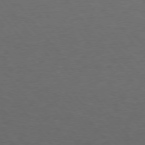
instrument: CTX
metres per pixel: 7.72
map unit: Hpe
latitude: 74.9325
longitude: -131.7828
